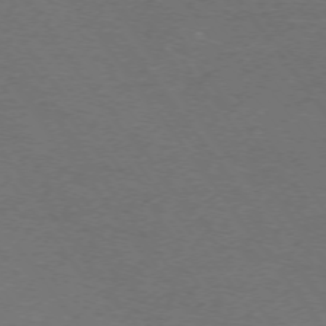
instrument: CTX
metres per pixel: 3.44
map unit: Ap
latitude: -74.5952
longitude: -74.9514
